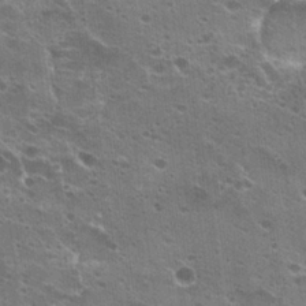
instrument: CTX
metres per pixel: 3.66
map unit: Hto
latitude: 23.3671
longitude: -42.1389
